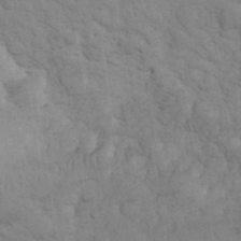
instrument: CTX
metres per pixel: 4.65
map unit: eHh
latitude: 32.2523
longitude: -67.2537
